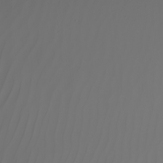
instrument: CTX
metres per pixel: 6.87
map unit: Nhu
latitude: -5.0864
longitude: -93.8961
